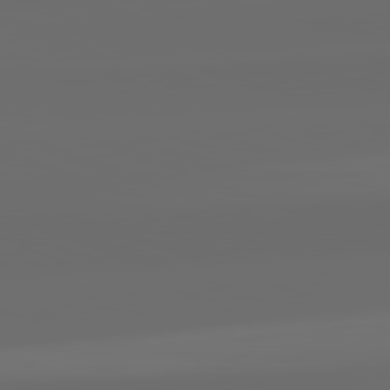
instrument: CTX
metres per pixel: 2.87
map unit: lApd
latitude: 82.3278
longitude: -165.5938
